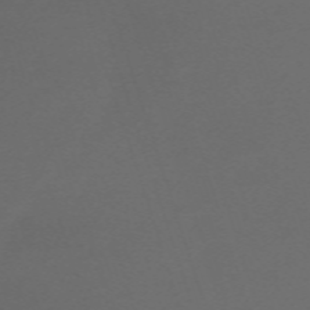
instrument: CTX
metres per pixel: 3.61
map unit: eHh
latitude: -63.9745
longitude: 53.1431
